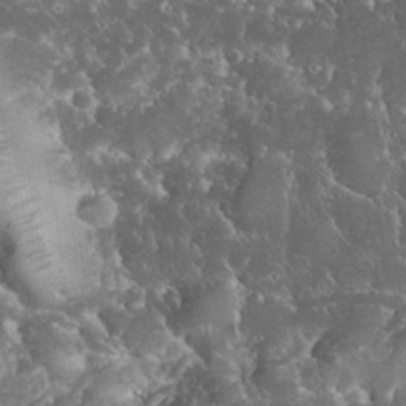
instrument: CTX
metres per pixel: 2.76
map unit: eHh
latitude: 34.2900
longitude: -64.8380
